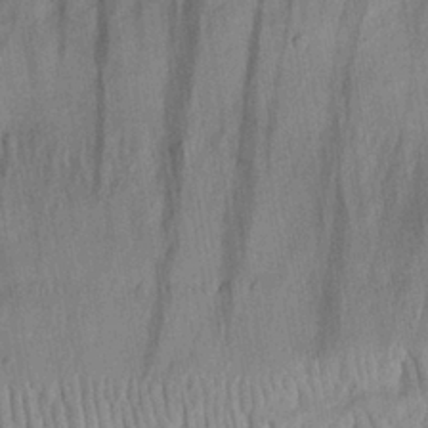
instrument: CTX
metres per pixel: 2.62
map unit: eHh
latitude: 29.9717
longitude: -74.5357
